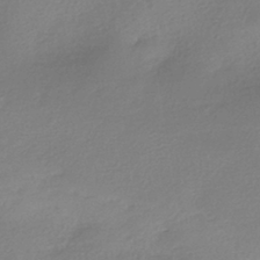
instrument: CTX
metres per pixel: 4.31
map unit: HNhu
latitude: -40.0850
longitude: 94.6140
